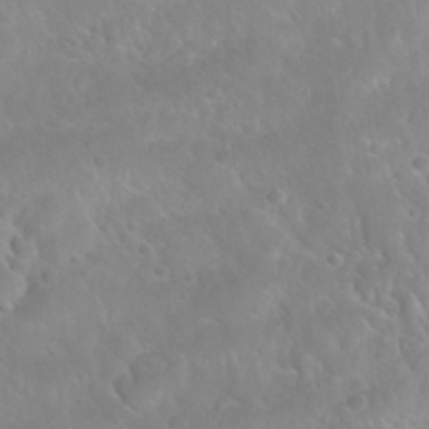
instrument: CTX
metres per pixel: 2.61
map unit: Nhu
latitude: 30.3657
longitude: -51.3481
